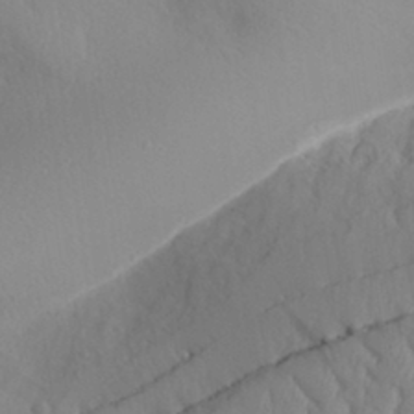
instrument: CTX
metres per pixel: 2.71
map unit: Aa
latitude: 30.8569
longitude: -141.1403
